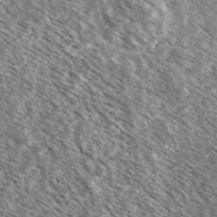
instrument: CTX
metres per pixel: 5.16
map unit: Ave
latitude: 37.5371
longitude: -109.9150
